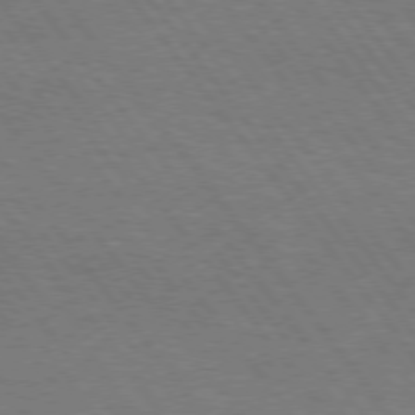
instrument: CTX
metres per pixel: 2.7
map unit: Hpe
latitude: 74.6302
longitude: -141.6127
